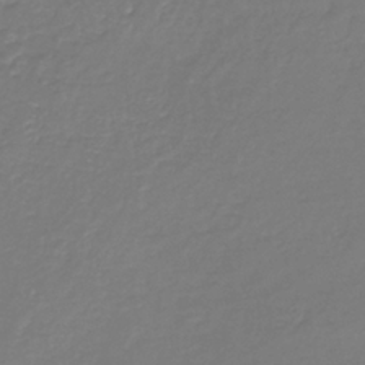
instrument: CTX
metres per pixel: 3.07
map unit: HNb
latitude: -35.7667
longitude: 51.0108
